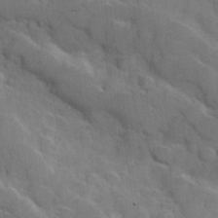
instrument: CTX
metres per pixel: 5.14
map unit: Hve
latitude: 31.2915
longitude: 151.2376
